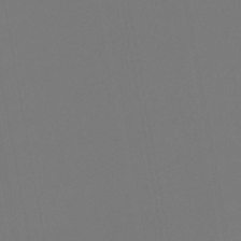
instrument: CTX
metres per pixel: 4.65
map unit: lHb
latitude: -47.0108
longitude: 71.3699
